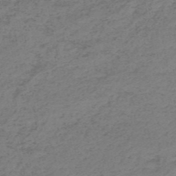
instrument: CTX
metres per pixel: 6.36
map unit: HNb
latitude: -52.7274
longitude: -52.2901
